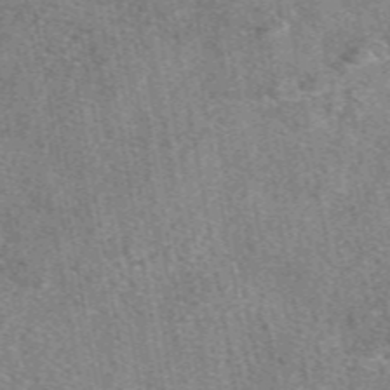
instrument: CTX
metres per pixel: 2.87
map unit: eAb
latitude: 48.7624
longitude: 108.9920
